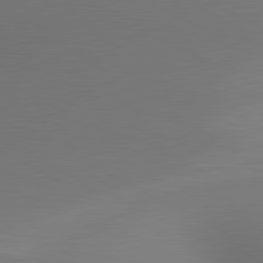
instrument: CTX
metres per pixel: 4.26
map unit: lApd
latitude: 80.7624
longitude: 132.9920
